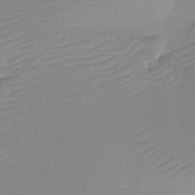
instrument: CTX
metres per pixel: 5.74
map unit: Htu
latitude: -13.4832
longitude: -49.8205
